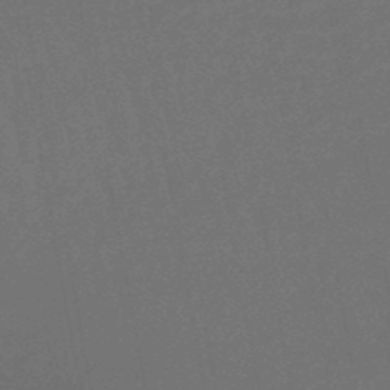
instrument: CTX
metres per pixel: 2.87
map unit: lHb
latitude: -47.8611
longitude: 82.4251
